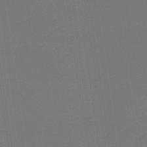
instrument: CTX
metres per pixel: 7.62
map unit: HNb
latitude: -37.5588
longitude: 54.6897
